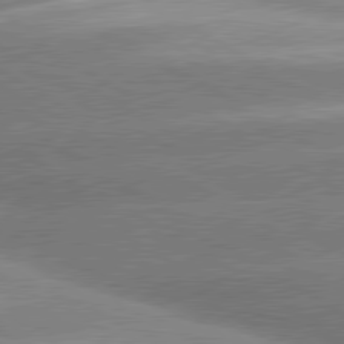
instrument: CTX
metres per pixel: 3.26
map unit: lApd
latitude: 80.3656
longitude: -154.5357
